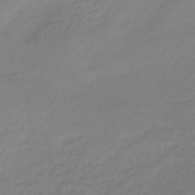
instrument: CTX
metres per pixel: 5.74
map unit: lHb
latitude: -40.9164
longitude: 68.0283
